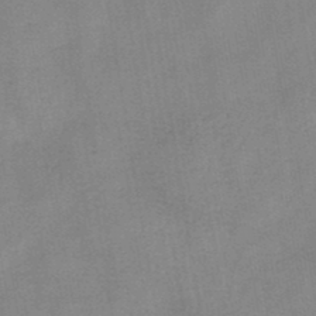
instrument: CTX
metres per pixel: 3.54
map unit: HNb
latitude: -45.3321
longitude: -38.2711
